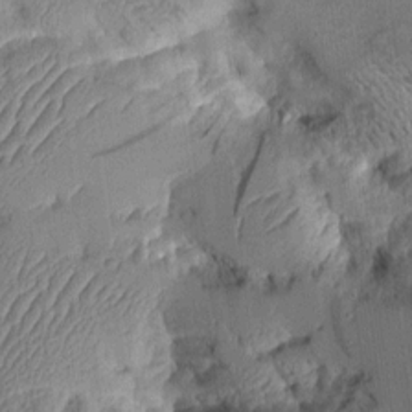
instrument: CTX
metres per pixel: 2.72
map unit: Aa
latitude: 9.5749
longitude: -127.9339
